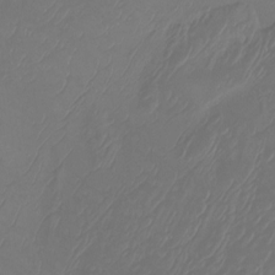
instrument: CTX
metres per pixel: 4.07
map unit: Htu
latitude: -14.2173
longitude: -49.3104
